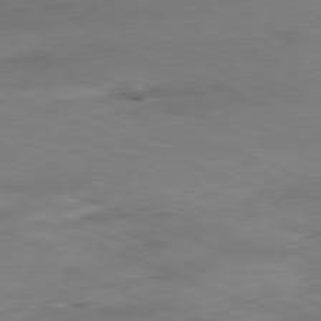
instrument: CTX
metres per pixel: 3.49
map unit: Ap
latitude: -82.0472
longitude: -80.4979
